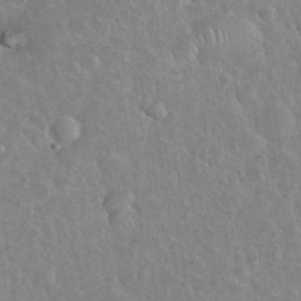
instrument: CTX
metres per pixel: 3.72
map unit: eHh
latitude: 35.5749
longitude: -60.8002
